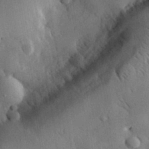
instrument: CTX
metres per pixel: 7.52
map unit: eHh
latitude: 29.8394
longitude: -79.8961
